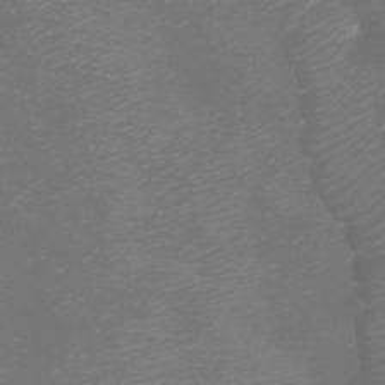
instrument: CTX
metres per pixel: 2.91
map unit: Nhu
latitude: -9.7855
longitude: -69.8205
